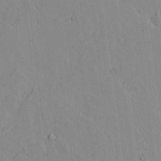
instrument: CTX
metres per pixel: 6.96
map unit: lAvf
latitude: 15.4994
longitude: -125.4426
